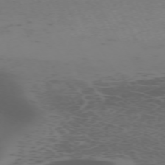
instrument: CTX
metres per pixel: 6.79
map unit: Hpe
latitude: -72.4062
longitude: 8.9353
